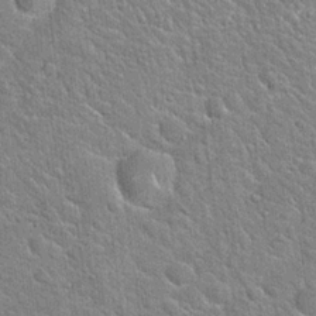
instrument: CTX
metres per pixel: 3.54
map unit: Hto
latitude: 20.8002
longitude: -51.3670
